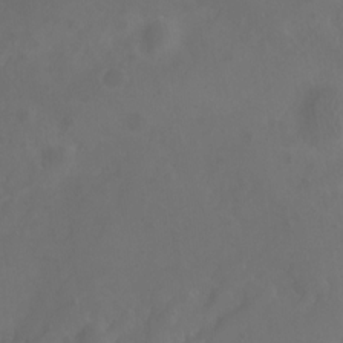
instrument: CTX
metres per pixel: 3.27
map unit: Ht
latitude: 0.1766
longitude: -46.3845
